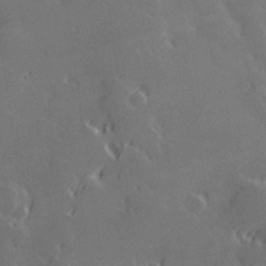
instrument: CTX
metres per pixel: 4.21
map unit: Hve
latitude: 28.2522
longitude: 145.6722
